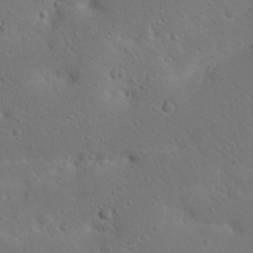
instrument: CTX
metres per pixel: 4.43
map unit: Nhu
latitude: 22.7624
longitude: -72.2901
